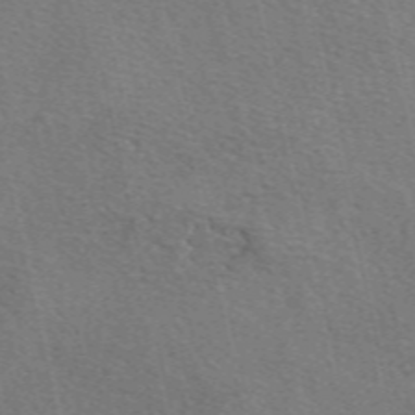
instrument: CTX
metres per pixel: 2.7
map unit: eAb
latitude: 50.9135
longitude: 110.5195
